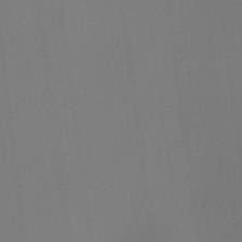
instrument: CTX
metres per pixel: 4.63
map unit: HNhu
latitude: 10.3467
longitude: 22.9920
